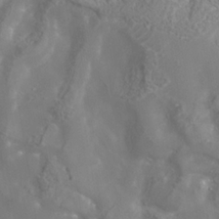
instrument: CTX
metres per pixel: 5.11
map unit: Nhe
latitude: -36.8786
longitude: -90.7624
